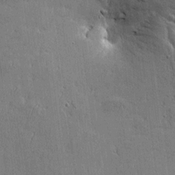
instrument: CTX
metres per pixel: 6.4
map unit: Htu
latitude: -6.0283
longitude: 175.8989
